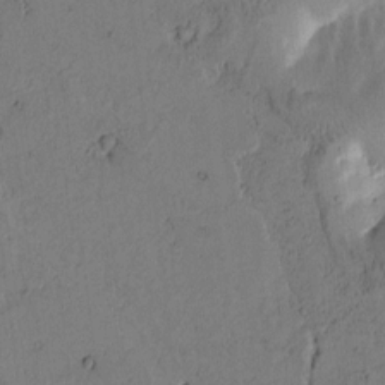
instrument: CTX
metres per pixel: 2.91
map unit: Htu
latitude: -3.1620
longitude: 166.6896
